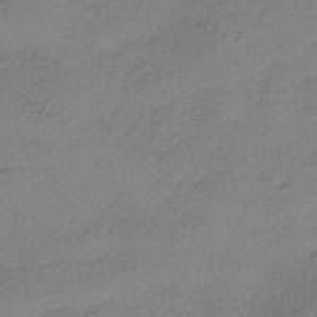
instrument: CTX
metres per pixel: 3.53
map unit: eHh
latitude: -42.7463
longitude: 122.2551
